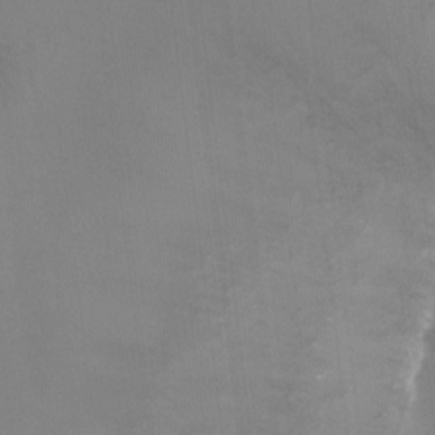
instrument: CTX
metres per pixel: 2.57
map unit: Ht
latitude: -3.2375
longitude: -28.0633
